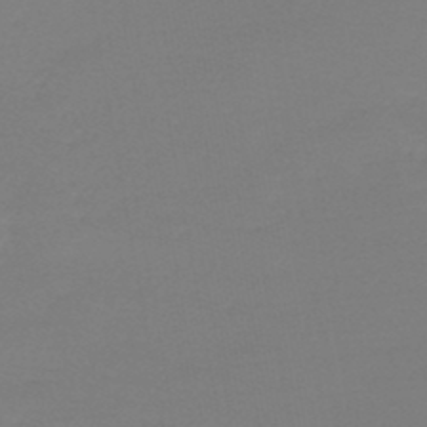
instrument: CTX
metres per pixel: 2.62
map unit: lHb
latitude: -44.8597
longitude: 63.6910
